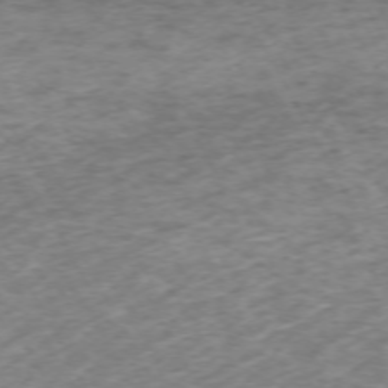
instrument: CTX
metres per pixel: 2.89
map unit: Ap
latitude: -73.0486
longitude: -70.2522
